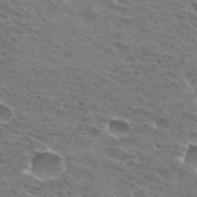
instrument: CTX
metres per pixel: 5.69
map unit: Hto
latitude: 30.7625
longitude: -44.3278
